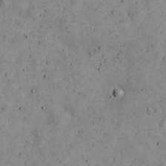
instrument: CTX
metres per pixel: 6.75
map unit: eHh
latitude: 21.8584
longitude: -65.3671
